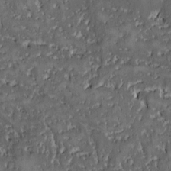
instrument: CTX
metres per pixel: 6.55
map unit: Ave
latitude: -9.4643
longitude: -116.4223
